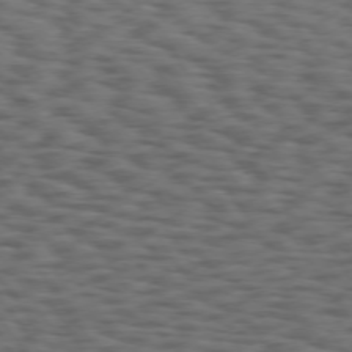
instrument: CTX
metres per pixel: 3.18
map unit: Hpe
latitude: 74.4790
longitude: -132.6302
